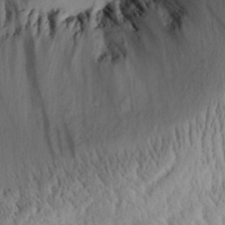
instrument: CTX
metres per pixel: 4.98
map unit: Aa
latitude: 30.8002
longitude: -133.9528
